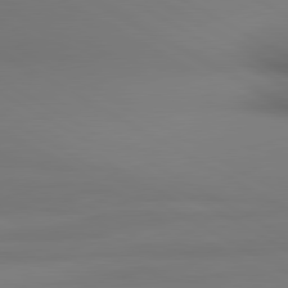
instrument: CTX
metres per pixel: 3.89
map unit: lApd
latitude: 80.7435
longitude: 137.0675
